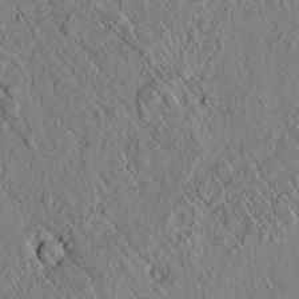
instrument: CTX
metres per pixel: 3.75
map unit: lAvf
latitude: 6.4601
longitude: 159.3131
